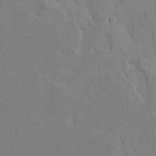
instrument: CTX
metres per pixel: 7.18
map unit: Htu
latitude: 3.6127
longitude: 151.9745
